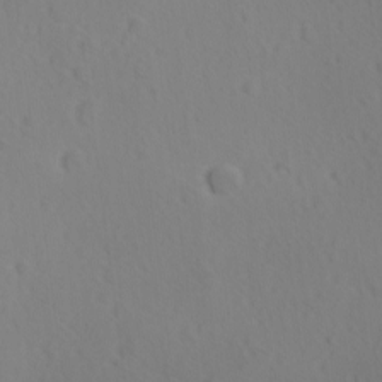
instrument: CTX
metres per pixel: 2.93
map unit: Ave
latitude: -9.1809
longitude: -121.5560
